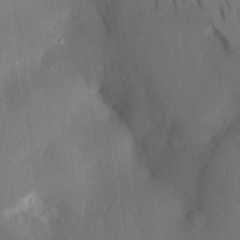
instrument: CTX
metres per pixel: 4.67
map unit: HNhu
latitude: 14.9325
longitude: 11.0864
